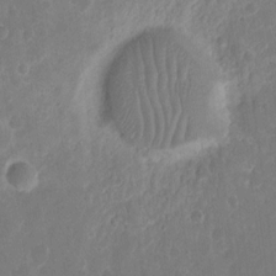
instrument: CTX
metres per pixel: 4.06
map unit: eHh
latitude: 12.3845
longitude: -72.9514
